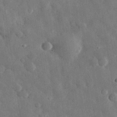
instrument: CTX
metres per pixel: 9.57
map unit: eHh
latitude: 32.1956
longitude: -77.8583
